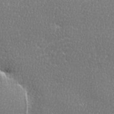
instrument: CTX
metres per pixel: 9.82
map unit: Ave
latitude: -0.2362
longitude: -115.0458
